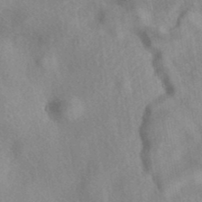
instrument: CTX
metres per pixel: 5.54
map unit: eAb
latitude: 40.2333
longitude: 108.8219
